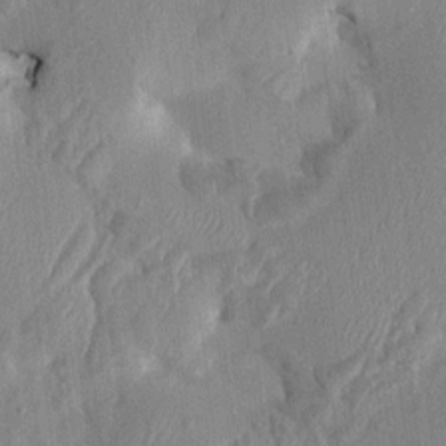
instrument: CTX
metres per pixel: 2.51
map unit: HNhu
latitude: 4.7624
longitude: -6.4601
